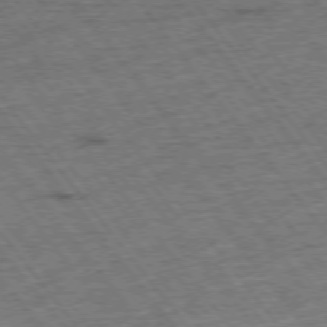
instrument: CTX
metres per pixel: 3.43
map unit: Hpe
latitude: -75.9178
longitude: -22.2333
